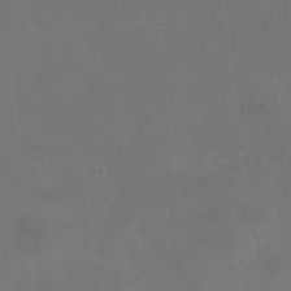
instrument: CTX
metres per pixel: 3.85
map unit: HNhu
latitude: 10.5735
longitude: 9.8800
